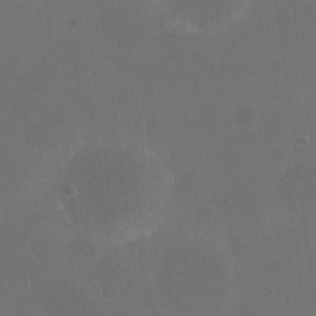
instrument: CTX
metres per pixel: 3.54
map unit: eHh
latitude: 19.8961
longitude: -65.9528
